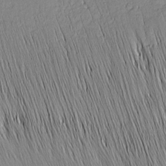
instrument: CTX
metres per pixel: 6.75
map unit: Nhu
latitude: -4.9352
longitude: -151.4993
